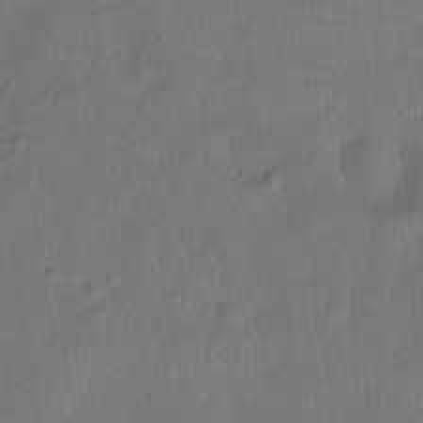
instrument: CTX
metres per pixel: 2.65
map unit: Ht
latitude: -9.5588
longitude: -21.9717
